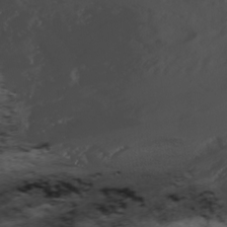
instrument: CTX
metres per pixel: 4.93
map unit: Ave
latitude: 16.2145
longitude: -129.4048
